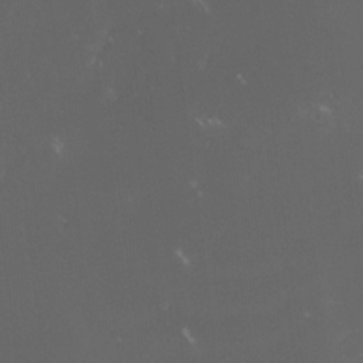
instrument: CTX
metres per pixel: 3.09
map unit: lHvf
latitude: -13.4077
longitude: -101.2915
